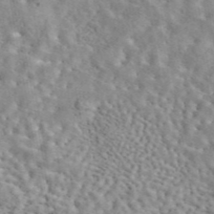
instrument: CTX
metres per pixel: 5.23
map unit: eAb
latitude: 44.7435
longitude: 112.6897
